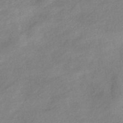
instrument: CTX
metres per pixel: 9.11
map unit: eHb
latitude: -41.3132
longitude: 83.5777
